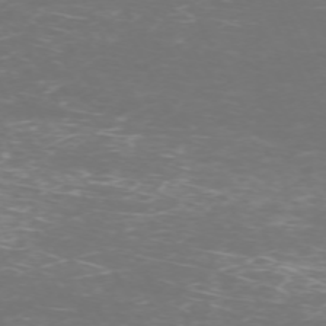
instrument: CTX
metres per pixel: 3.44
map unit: Hpe
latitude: -71.5021
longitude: 7.9745
